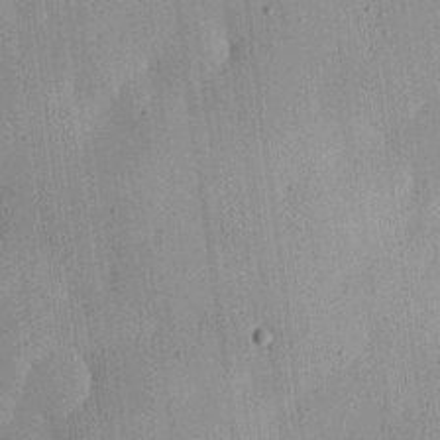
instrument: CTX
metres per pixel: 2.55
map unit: lHvf
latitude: 20.0822
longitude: -115.5560
